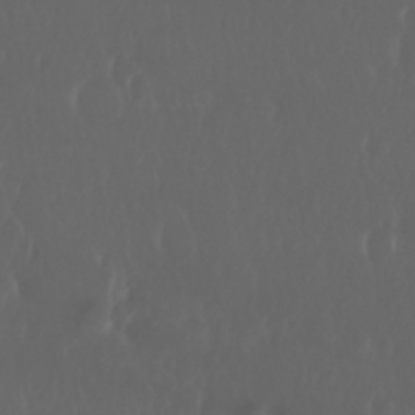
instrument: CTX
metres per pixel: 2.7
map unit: Nhu
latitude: 29.6316
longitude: -57.4993
